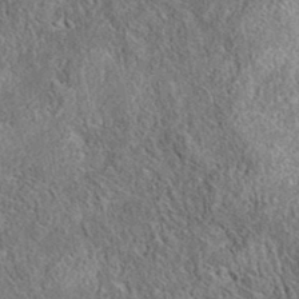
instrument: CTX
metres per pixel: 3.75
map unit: eAb
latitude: 35.8772
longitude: 111.9745
